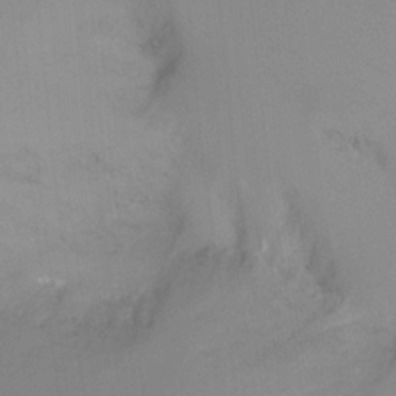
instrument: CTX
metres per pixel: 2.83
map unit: Nhu
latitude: -8.4818
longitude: -49.7261
